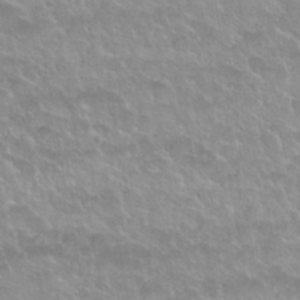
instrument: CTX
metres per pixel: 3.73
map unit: Nhu
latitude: 29.9150
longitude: -54.6679
